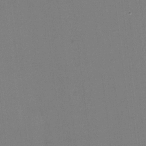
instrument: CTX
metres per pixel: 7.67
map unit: HNhu
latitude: -1.9367
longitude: -5.4048
